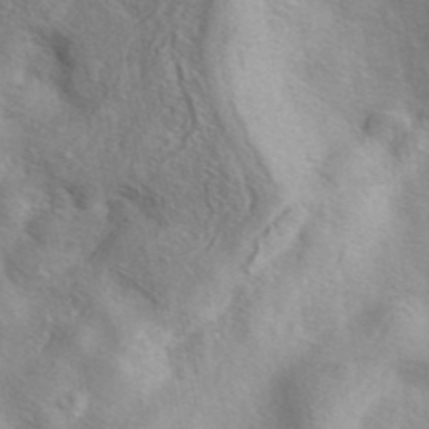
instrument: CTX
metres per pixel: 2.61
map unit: eAb
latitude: 40.6868
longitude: 104.7274
